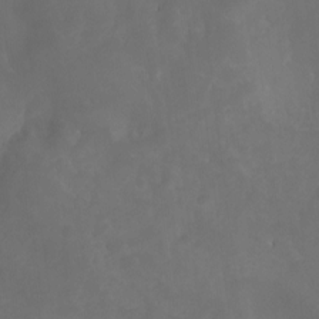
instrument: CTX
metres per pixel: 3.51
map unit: Nhu
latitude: -13.3321
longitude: -71.9339
